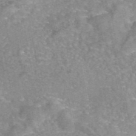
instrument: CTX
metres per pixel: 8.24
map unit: eAb
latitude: 45.4804
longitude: 104.9730
